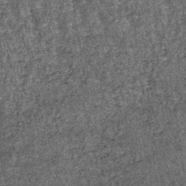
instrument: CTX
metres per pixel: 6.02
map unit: lHb
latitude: -39.9556
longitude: 66.8597
